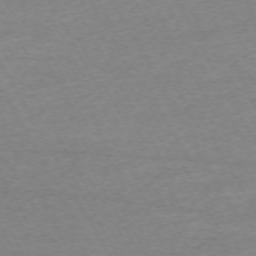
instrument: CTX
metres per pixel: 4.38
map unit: Ap
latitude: -72.3117
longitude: -69.7072
